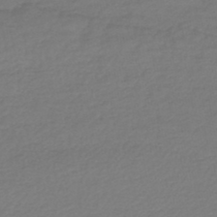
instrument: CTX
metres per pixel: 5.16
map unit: lHb
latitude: -45.7100
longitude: 68.1227
